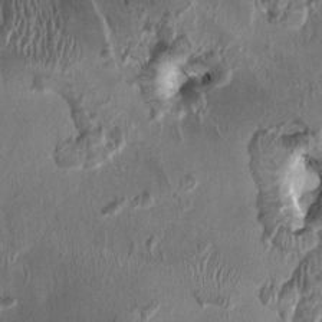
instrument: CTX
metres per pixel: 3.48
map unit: HNhu
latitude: 1.7449
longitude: -4.1956
